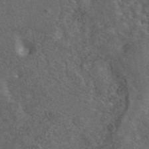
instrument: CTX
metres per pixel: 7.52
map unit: eAb
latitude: 43.9717
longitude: 110.9730
